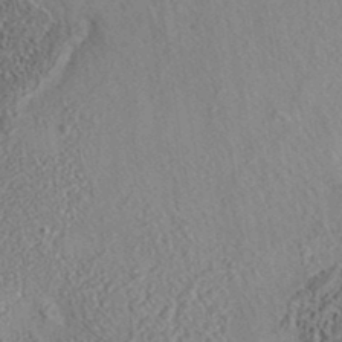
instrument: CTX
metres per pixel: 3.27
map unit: eAb
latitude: 35.7260
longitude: 108.7463
